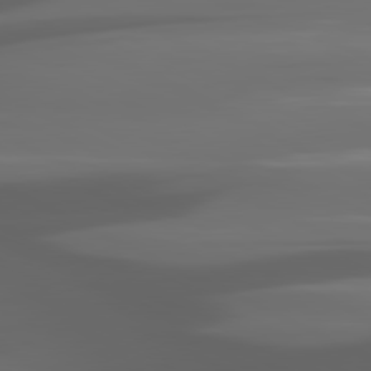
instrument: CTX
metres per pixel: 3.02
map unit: lApd
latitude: 80.8758
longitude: -141.1970
